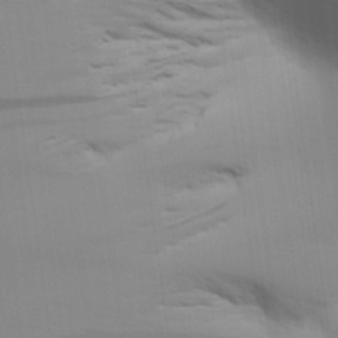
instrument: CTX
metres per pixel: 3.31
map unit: Aa
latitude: 27.5749
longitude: -139.0836
